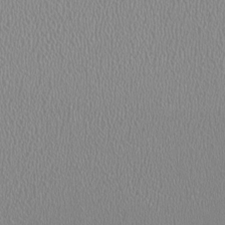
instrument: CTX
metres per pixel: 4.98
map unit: HNhu
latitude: -1.5966
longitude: -0.5545
